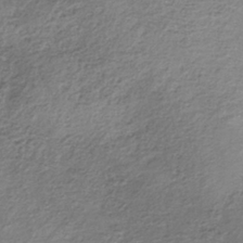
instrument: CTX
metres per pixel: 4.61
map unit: lHb
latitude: -36.3117
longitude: 68.0472
